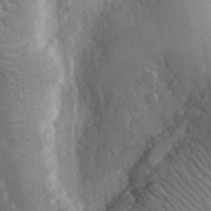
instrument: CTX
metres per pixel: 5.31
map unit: lHvf
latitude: 33.1592
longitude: -86.0633
